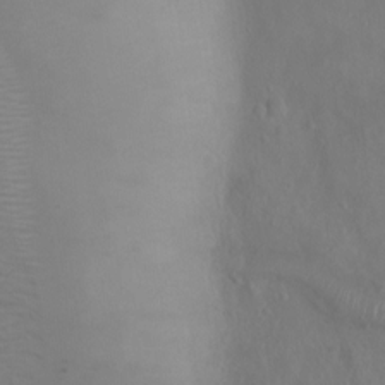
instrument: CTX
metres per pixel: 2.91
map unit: Ht
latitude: 1.6127
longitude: -20.5735
